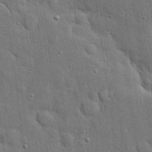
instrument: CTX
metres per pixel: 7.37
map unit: eHh
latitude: 19.8961
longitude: -61.4993
